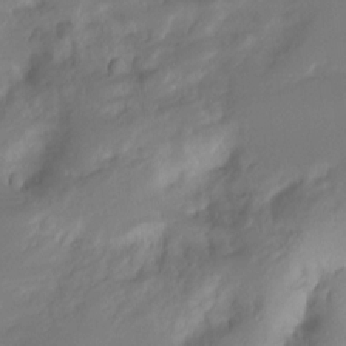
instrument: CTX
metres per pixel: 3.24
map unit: Ht
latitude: -10.4629
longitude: -40.1955
